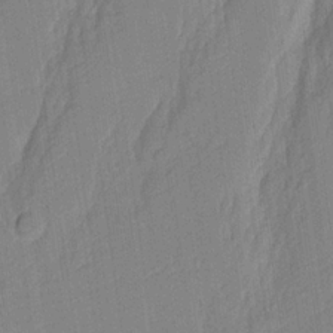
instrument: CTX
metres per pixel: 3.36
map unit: Aa
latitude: 17.8017
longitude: -142.6680
